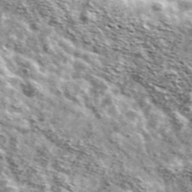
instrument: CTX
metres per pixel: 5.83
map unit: Ave
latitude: 41.2726
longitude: -106.4601
